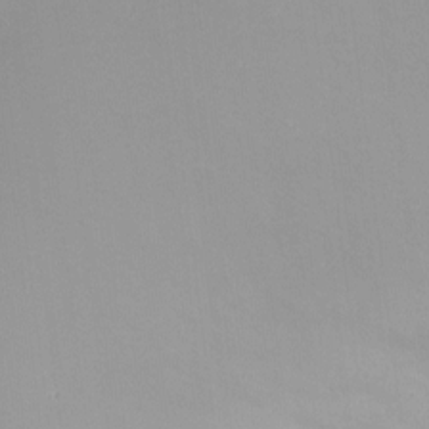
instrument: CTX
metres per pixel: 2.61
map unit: Nhu
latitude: -17.1809
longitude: -48.0633
